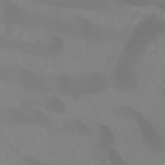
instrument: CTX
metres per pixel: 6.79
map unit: Ht
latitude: -14.3684
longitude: -53.5938
